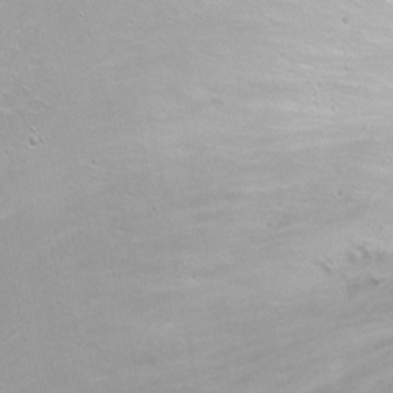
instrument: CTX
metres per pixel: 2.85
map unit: Nhu
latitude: -6.2172
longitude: -48.6113
